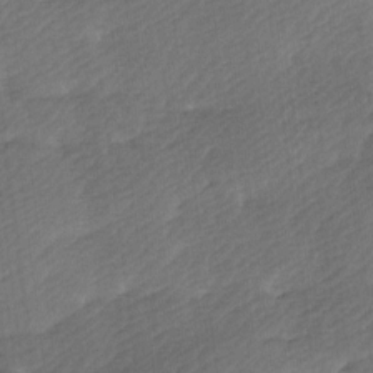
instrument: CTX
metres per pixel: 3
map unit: Ave
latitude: 9.5938
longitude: -106.7435
